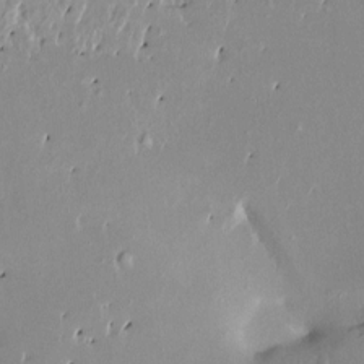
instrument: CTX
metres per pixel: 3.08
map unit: HNhu
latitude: 3.5938
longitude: 6.3306
